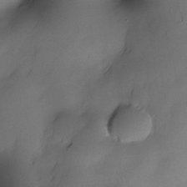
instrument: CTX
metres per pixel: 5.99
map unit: Nhe
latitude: -30.8597
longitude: -140.0822
